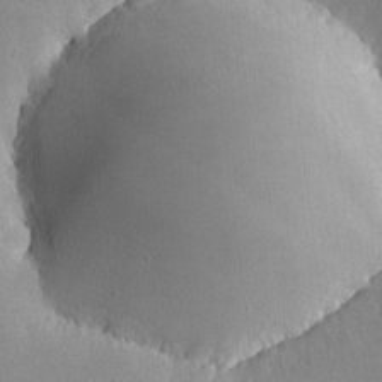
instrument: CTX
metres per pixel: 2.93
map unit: lHvf
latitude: -10.5952
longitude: -100.1011
